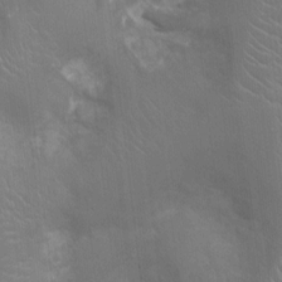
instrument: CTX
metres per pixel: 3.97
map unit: Ht
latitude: -3.2942
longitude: -17.1970
